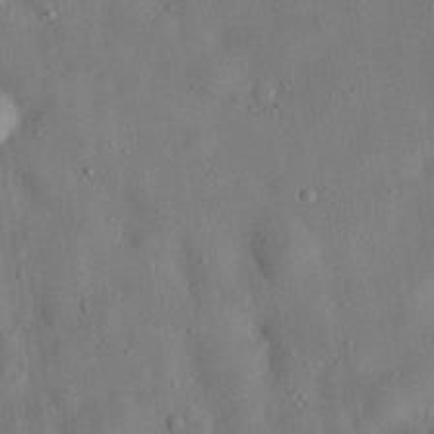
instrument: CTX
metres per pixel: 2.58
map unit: eHh
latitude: 31.8962
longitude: -76.2144
